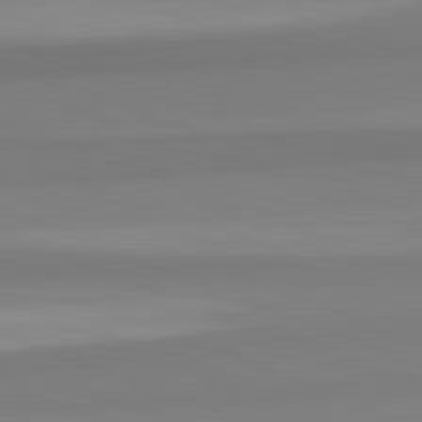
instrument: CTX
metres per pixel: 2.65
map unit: lApd
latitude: 82.4223
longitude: 176.7085
